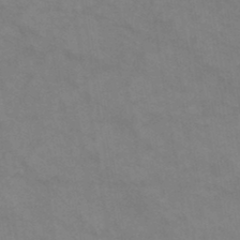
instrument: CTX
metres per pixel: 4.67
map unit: HNb
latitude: -46.0850
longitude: -37.1592
